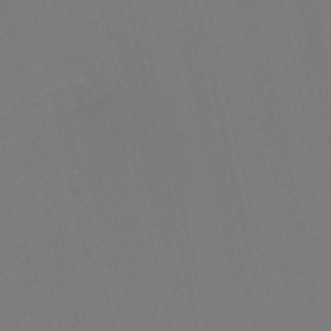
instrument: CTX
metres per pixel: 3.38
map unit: HNb
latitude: -55.0487
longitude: -38.9703
